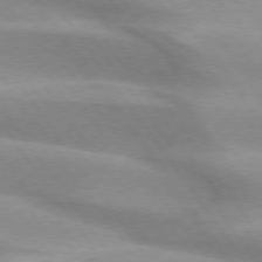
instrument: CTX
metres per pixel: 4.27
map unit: lApd
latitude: 75.0270
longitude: -63.8962
